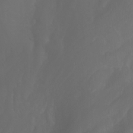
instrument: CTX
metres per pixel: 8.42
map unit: Nhu
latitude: -5.8989
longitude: -69.4993
